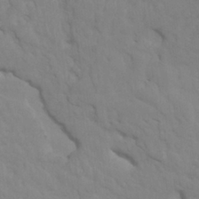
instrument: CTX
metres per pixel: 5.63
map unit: HNhu
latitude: 4.4601
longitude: -2.8758
